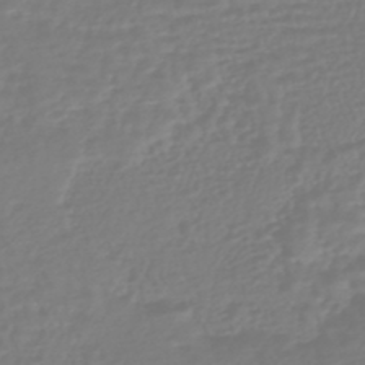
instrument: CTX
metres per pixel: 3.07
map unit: HNhu
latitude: -46.1794
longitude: 99.4265
